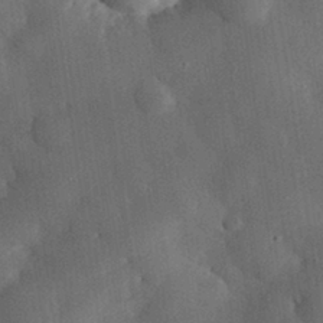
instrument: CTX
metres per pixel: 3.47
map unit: eHh
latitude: 29.9717
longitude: -80.3467
